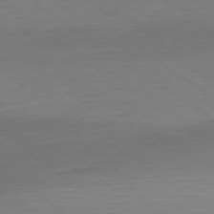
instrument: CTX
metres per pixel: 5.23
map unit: Ap
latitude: -79.3509
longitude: -96.8380
